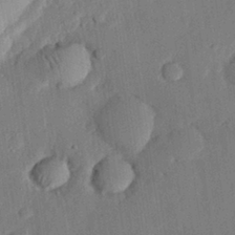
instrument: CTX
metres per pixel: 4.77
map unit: eHh
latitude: 27.9339
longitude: -82.4223
